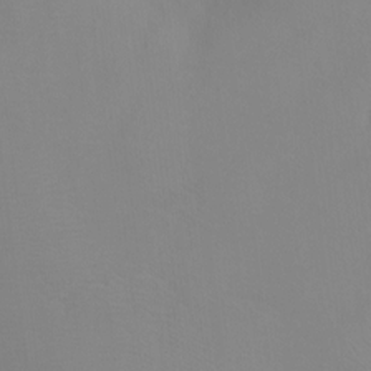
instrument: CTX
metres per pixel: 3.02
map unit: Ht
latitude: -8.5385
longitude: -35.0269
